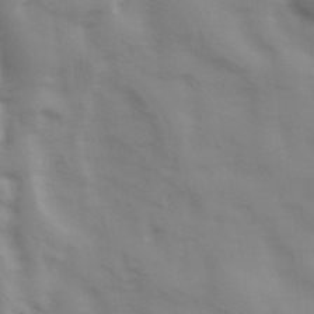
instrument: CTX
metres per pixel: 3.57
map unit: Hve
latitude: 32.8758
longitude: 150.2739
